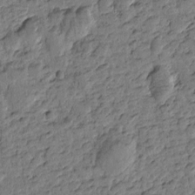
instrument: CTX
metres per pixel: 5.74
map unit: Htu
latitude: -1.0298
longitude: -175.9906
